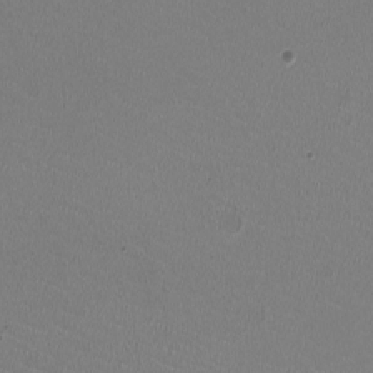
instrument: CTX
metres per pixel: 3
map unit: HNhu
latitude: -2.5762
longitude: -2.4979
